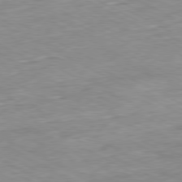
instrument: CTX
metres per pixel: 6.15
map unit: Ap
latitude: -80.6708
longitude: -80.3467
